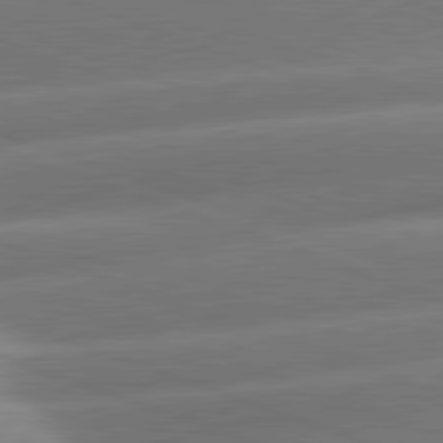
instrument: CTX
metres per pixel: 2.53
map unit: lApd
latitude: 81.2726
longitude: -158.8191
